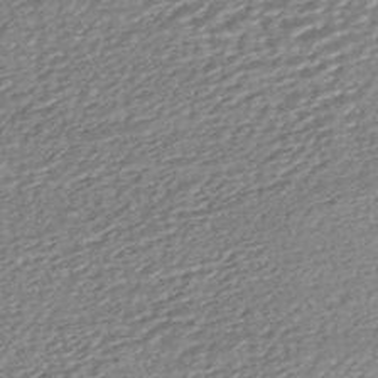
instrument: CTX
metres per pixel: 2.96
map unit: HNhu
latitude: -45.7289
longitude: 105.5210
